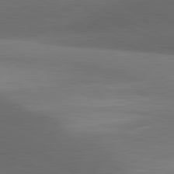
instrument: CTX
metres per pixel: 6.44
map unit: lApd
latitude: 81.2348
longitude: 133.1620
